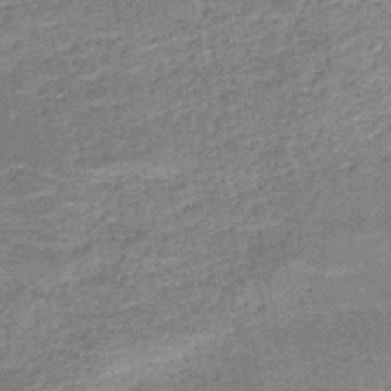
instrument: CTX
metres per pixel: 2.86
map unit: HNb
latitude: -50.8219
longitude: -49.7261
